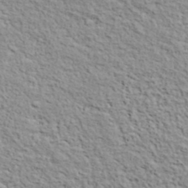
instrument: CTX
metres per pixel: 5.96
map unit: lHvf
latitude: 38.1767
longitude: -88.8380
